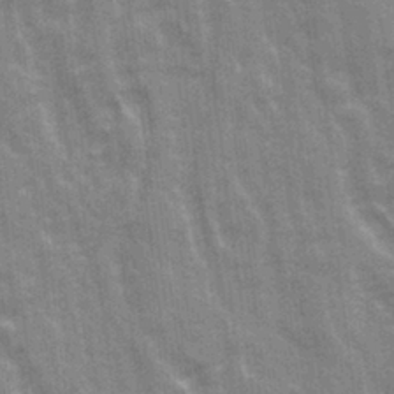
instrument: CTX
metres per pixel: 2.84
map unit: Ave
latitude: 21.5749
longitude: -133.9150
